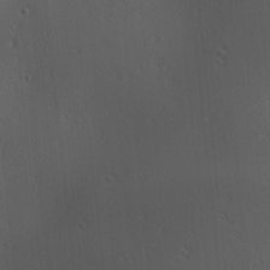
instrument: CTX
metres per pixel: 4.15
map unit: lAa
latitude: 1.5938
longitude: -115.6693
